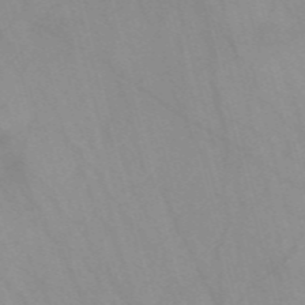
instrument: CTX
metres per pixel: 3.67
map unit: Nve
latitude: -57.9178
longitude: 63.8422
